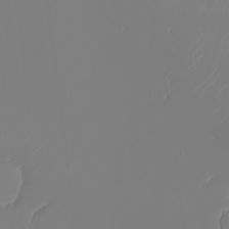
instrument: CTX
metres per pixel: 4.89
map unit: Nhu
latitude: -6.0283
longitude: -88.9703
